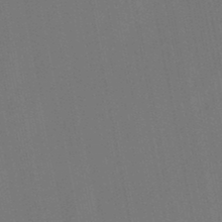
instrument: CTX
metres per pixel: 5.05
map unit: lHb
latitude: -47.6344
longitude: 71.8611
